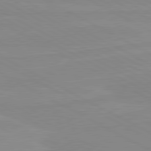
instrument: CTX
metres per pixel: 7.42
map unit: lApd
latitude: 80.6301
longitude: -176.9136
